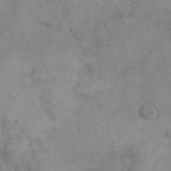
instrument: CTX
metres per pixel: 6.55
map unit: eHh
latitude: 15.4049
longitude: -67.3670
